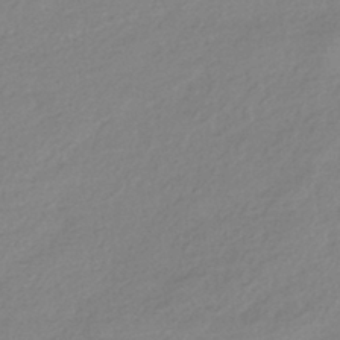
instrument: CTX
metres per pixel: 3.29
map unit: HNhu
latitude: -40.3873
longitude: 94.0661
